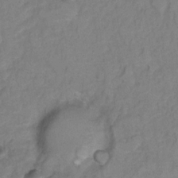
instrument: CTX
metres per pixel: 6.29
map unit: Hto
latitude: 7.1214
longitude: -35.5182
